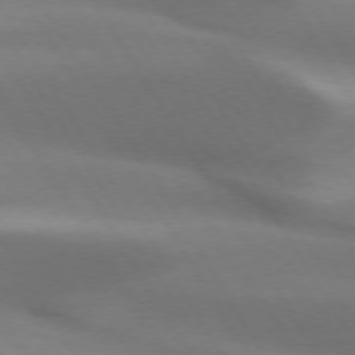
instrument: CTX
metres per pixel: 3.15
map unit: lApd
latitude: 73.2159
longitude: -52.0633
